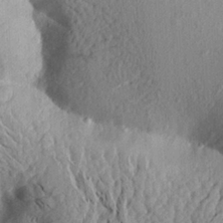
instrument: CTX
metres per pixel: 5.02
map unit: Aa
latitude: 23.9150
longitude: -150.4412
